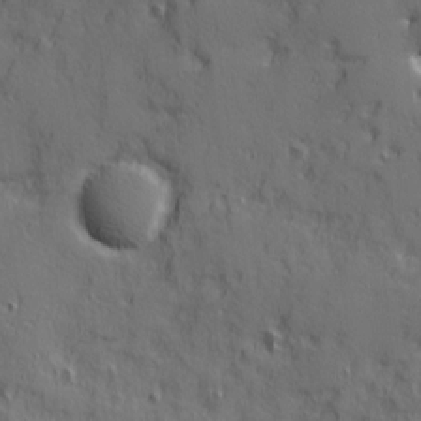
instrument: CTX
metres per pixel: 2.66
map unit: Ave
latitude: 11.9339
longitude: -101.6505
